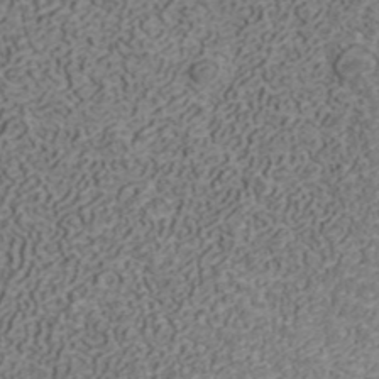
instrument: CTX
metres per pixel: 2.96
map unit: ANa
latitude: 42.3278
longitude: 30.4251
